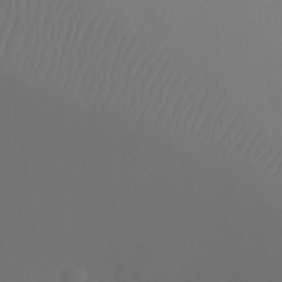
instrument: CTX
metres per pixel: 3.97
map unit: Ht
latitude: -7.9178
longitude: -32.3467
